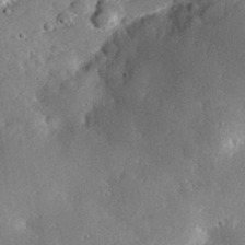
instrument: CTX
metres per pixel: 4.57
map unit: lHvf
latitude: 32.1767
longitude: -84.9325
